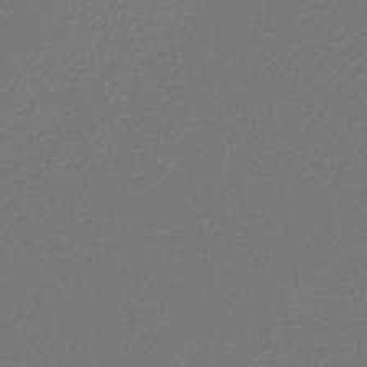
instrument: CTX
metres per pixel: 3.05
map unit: lHb
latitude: -45.5021
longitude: 59.8800
